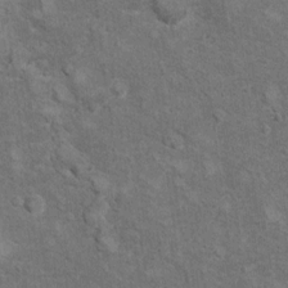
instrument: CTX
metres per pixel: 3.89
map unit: Hto
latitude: 10.1767
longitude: -36.8380
